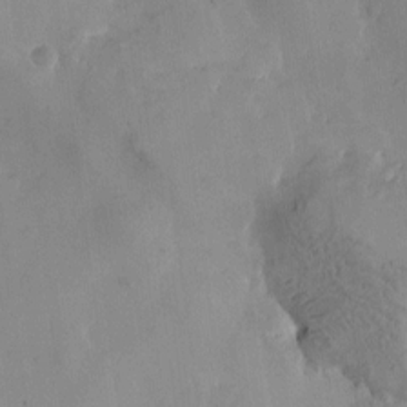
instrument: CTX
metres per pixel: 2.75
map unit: Htu
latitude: -2.8785
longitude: -176.1389
